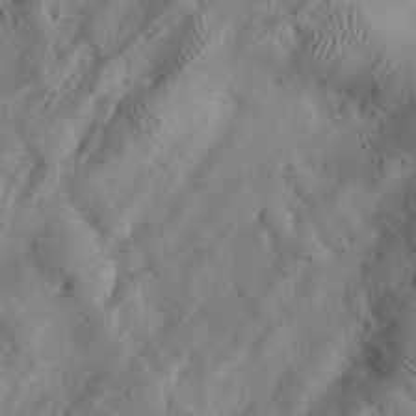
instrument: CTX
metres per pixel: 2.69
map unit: eHh
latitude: 26.0633
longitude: -68.5168
